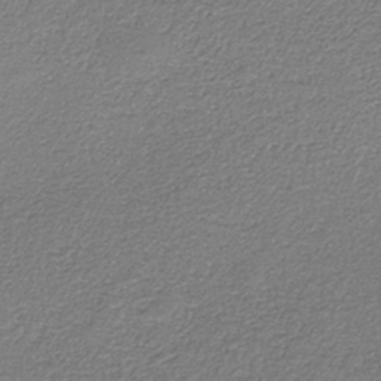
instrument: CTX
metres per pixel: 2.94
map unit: eAb
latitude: -37.4643
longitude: 52.6140
